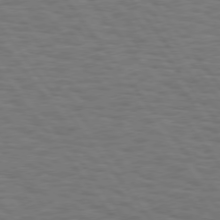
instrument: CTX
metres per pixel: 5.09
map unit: Hpe
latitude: 75.5749
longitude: -136.5357
